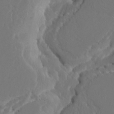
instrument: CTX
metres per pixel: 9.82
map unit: HNhu
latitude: 6.4790
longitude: -6.3467
